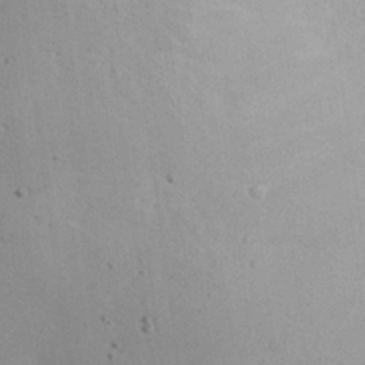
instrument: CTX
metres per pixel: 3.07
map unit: eHh
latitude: 24.0255
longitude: -72.5924
